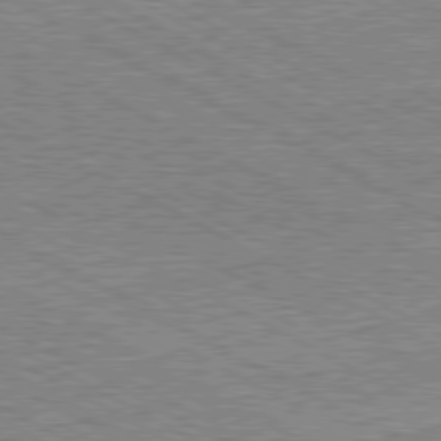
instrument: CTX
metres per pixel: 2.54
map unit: Hpe
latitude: -80.8975
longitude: 20.7463
